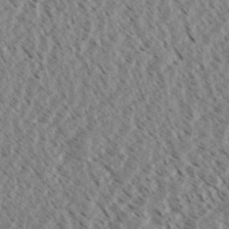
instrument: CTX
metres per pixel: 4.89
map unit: eHh
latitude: 34.2333
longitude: -140.3656
